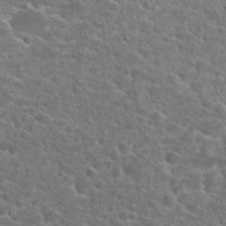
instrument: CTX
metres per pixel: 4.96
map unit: Hto
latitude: 24.8757
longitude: -47.0648
